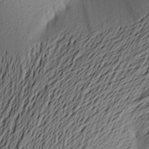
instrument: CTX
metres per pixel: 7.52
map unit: Aa
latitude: 23.2348
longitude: -149.8772
